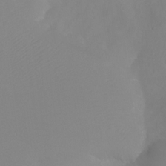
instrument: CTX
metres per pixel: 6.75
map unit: Ht
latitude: -4.5951
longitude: -26.8758
